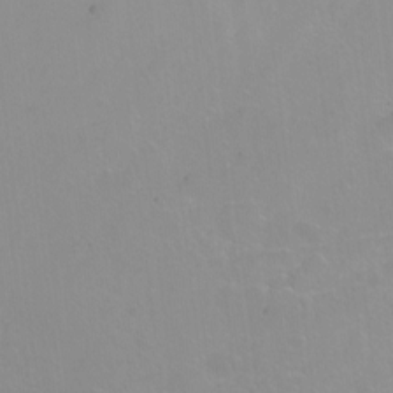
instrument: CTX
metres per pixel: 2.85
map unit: Hto
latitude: -6.8030
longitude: -47.3293
